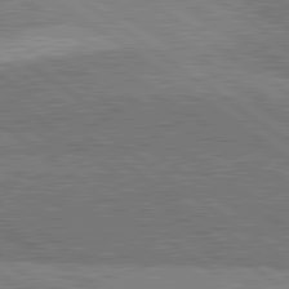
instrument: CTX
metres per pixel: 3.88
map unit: lApd
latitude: 81.4615
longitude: 141.3698
